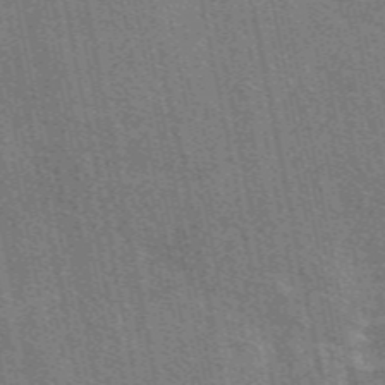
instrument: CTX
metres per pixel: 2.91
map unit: eAb
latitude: 48.9703
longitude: 116.1983
